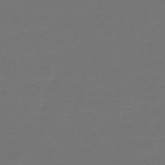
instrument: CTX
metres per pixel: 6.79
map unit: HNb
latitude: -47.5021
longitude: 56.7085
